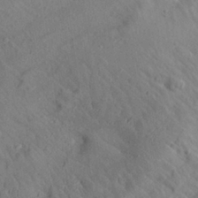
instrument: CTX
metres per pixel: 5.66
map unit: Aa
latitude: 26.9514
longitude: -142.6302
